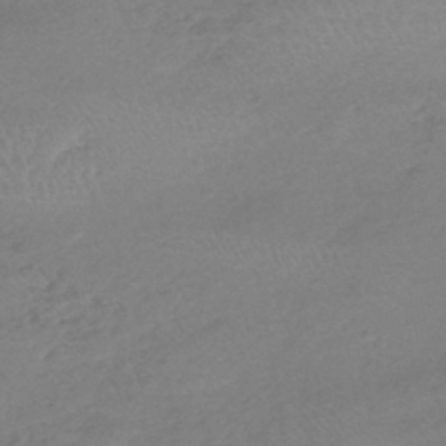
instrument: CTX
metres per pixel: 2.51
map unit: lHb
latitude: -40.8597
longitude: 68.5384
